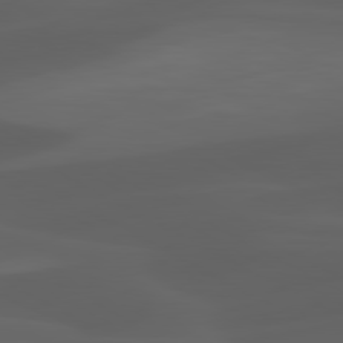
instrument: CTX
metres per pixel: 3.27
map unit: lApd
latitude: 80.2900
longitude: -89.8773
